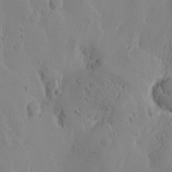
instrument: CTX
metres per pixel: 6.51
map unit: Htu
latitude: -1.6155
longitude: -177.1970
